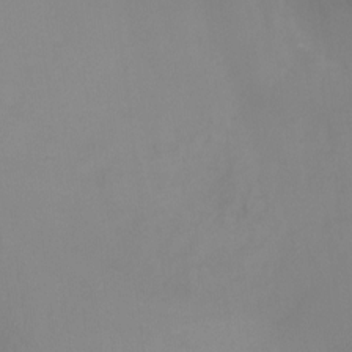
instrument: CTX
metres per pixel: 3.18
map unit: Ht
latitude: -16.1606
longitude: -42.9703
